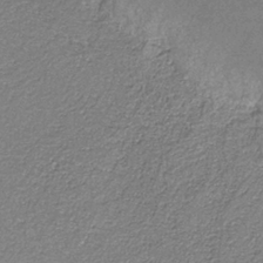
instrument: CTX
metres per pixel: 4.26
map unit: HNb
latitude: -37.5021
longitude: 51.5966
